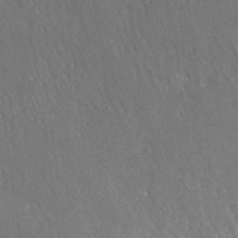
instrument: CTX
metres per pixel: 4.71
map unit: ANa
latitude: 37.3860
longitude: 16.1606
